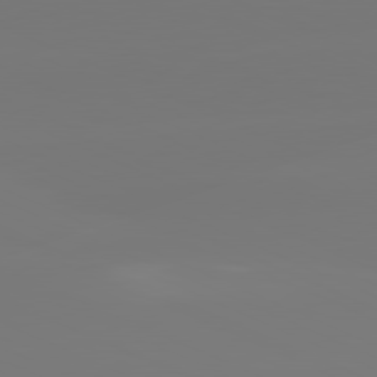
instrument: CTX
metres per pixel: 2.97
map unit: lApd
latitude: 81.1781
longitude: -150.0255
